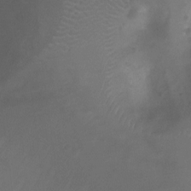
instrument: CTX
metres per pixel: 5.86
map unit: Ht
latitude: -7.3887
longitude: -19.1403
